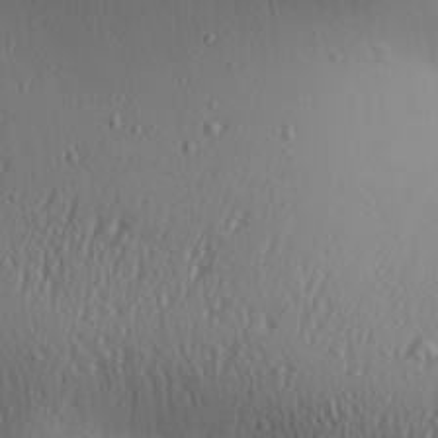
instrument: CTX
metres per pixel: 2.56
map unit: Aa
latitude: 26.9136
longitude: -136.1011
